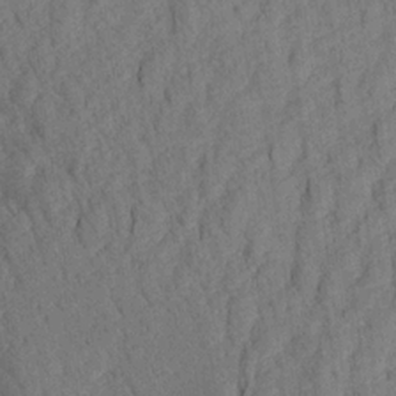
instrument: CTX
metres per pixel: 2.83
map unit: Aa
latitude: 20.7435
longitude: -141.1592
